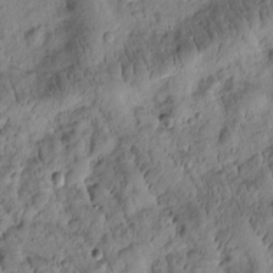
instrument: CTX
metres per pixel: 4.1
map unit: Htu
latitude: -2.1794
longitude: 171.3510
